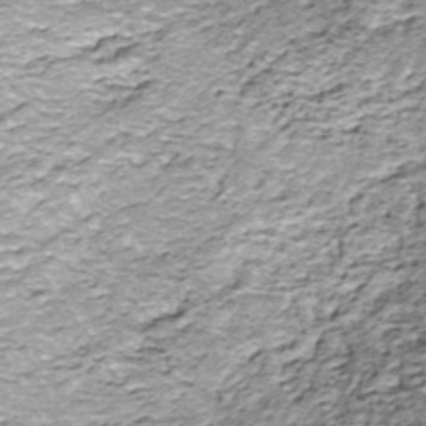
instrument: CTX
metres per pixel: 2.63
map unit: ANa
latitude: -44.7085
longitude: 105.9178
